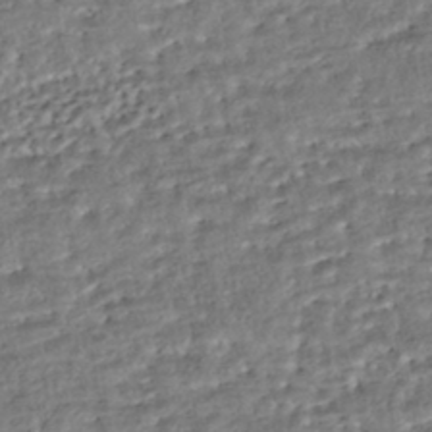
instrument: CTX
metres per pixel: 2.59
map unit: HNhu
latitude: -43.5777
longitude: 107.7289
